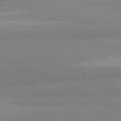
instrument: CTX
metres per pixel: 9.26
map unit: lApd
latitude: 82.0255
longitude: 178.9919
